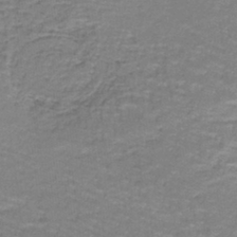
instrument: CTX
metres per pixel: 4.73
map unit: lHb
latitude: -41.8233
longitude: 57.8233
